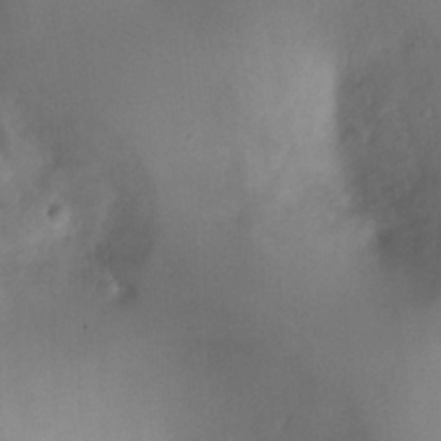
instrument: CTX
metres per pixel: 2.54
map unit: Ht
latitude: -1.1054
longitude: -32.8380
